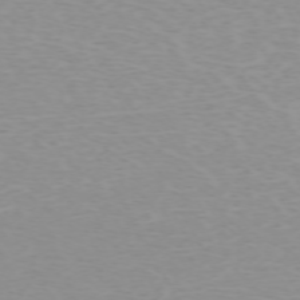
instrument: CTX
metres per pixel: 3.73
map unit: Hpe
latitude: -71.9556
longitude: 12.5952
